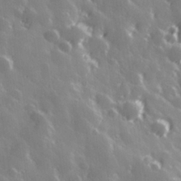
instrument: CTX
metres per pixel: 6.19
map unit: Hve
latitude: 28.2333
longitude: 146.7463
